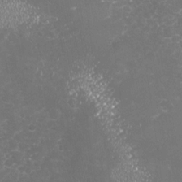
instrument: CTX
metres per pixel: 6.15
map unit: Nhu
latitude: -19.1998
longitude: -57.7071
